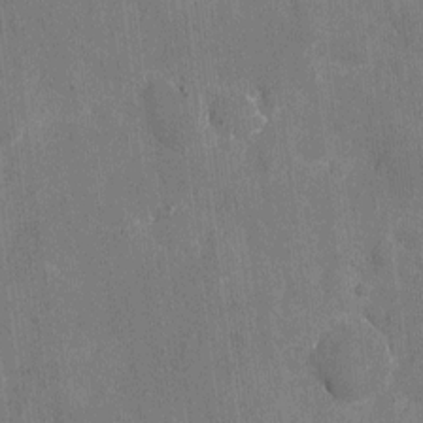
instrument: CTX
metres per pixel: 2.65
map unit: eHh
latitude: 7.6316
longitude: -67.8772
